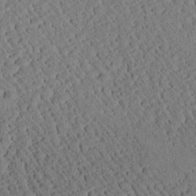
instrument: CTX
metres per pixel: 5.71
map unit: Aa
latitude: 24.8380
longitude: -133.4804
